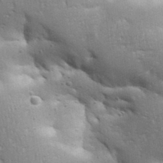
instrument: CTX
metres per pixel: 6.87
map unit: Aa
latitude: 33.2537
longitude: -144.1389
